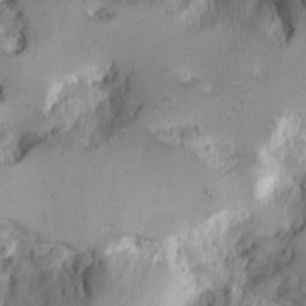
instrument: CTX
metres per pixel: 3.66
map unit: Nhu
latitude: -4.7274
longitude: -82.7624
